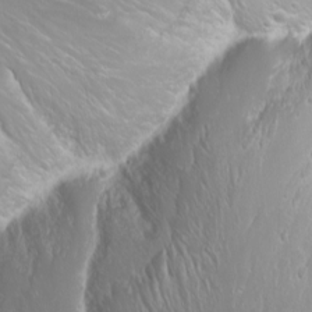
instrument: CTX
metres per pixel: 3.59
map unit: Nhu
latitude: -7.7288
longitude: -71.4993
